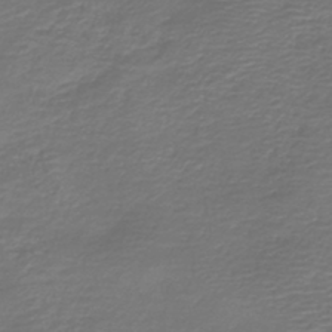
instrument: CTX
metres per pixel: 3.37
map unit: HNb
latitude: -42.7463
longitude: 50.2173
